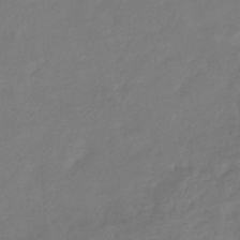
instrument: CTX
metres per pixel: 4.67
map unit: eHb
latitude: -38.3873
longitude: 76.6518
